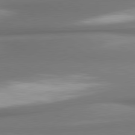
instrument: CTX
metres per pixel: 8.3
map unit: lApd
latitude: 80.0633
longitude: 178.8408
